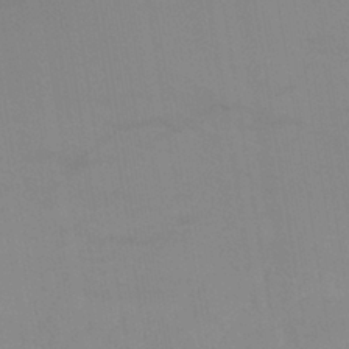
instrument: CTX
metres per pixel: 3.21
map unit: ANa
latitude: -38.1417
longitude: 95.7288
